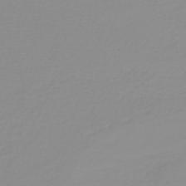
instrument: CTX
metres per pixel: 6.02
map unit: lHb
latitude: -40.4440
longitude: 60.2362
